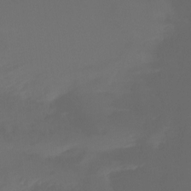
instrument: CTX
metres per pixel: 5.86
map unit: Ht
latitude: -16.0661
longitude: -42.8569
